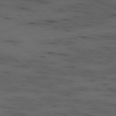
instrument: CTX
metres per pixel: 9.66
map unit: Ap
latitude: -78.3495
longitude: -60.9891
